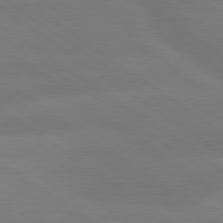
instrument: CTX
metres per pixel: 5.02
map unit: lApd
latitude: 79.7639
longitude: -149.0458
